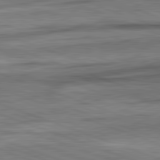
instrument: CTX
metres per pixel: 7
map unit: lApd
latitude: 82.2900
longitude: -162.5924
